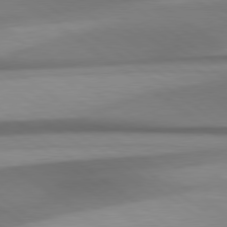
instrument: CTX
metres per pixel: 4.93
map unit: Hpe
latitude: 79.1781
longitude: -134.0255
